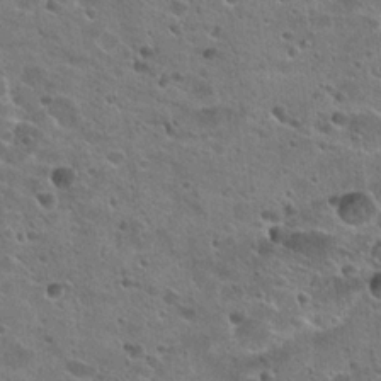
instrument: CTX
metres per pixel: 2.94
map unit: Hto
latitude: 22.6679
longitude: -42.6868
